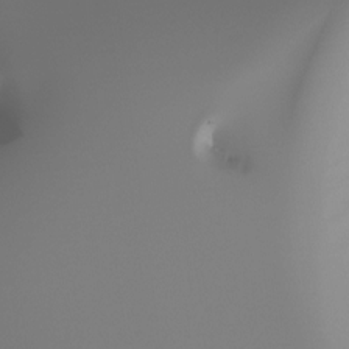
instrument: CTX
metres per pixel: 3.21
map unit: Ht
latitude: -17.1620
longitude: -46.8380
